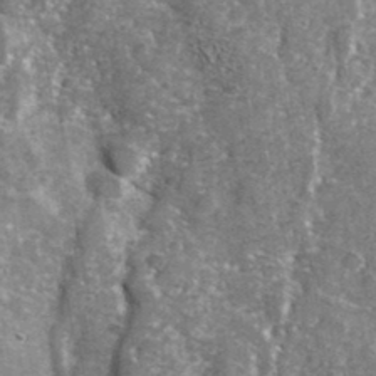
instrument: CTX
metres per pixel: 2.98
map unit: Ave
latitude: 36.9325
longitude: -110.1011
